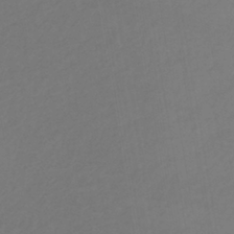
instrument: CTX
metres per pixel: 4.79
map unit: lHb
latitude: -38.8786
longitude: 72.5007
